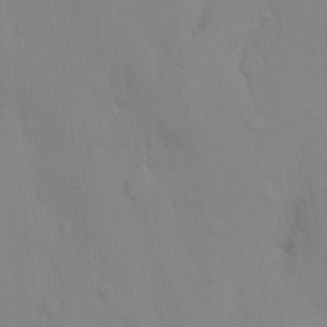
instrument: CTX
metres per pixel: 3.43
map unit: eHh
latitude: 16.7435
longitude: -62.9514
